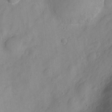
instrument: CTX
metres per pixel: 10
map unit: Nve
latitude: -22.5196
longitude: 106.6897
